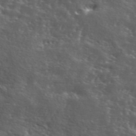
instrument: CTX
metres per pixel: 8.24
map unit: lHvf
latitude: 41.7071
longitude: -88.3279
